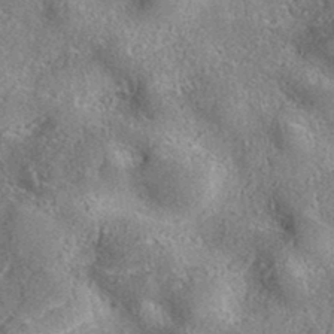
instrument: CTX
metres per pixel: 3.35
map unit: eAb
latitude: 35.9339
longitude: 115.8233
